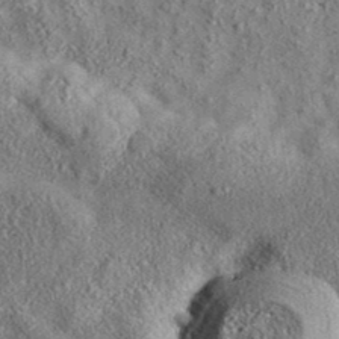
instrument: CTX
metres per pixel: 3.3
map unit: eAb
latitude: 36.0633
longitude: 108.0850
